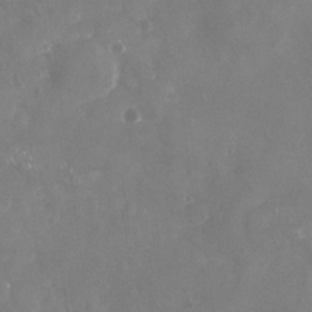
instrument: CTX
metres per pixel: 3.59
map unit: Nhu
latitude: -23.0865
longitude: -57.5560
